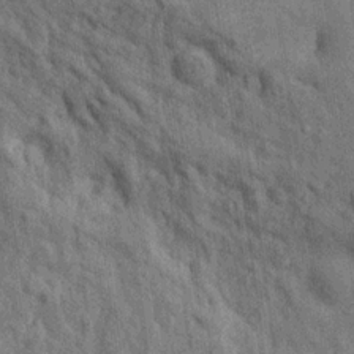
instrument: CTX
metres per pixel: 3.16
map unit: Hto
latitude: 13.8773
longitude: -34.3845
